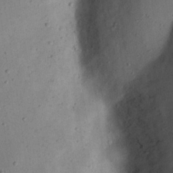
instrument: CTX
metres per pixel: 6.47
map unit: eHh
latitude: 24.4223
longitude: -68.7057
